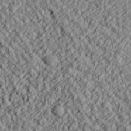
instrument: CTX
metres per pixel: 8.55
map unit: lHvf
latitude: 38.2333
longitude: -91.3860
